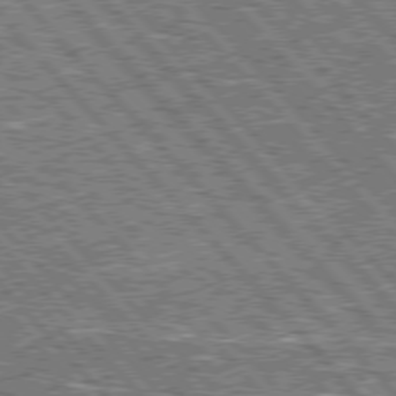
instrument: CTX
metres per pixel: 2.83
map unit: Hpe
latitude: 75.9150
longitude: -126.6869
